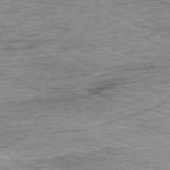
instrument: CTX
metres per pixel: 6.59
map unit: Ap
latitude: -81.3888
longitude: -62.5168
